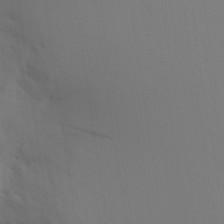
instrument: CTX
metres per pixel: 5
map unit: Aa
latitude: 27.6694
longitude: -131.5560
